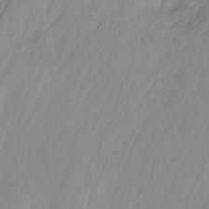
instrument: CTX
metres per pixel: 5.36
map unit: Nhu
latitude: -12.7652
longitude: -64.1200
